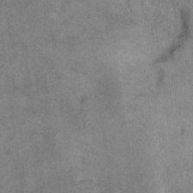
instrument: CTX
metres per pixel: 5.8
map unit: eHh
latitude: 9.5371
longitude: -63.5182
